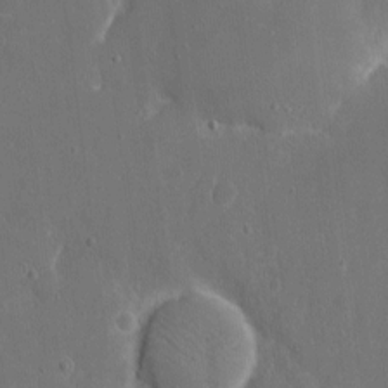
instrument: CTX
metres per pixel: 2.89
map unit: eHh
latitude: 5.5560
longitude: -68.3656
